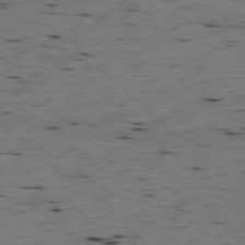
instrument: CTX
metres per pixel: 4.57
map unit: Ap
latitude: -77.4832
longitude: -89.4805
